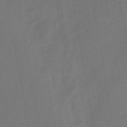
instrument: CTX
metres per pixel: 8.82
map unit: HNb
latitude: -44.0850
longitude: -39.9906
